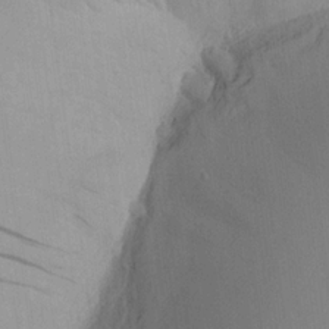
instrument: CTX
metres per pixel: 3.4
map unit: Aa
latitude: 19.2726
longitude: -140.6679
